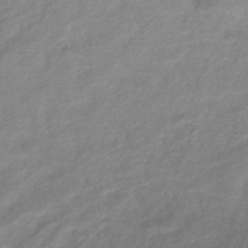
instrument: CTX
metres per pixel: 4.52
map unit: lHb
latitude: -40.9164
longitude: 77.0486
